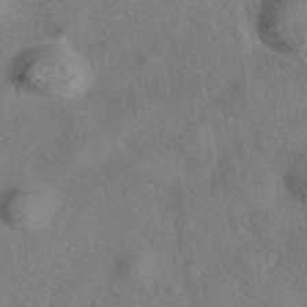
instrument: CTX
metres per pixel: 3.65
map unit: eAb
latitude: 42.8947
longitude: 107.4266
